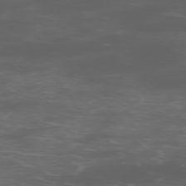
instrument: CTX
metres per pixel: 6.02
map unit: Hpe
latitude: -76.1417
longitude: -11.1403
